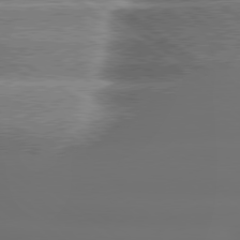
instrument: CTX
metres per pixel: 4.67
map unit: lApd
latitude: 79.3671
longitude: -135.4615
